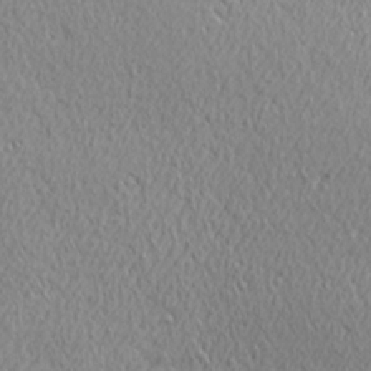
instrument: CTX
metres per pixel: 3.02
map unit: Ave
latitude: 22.0822
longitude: -136.2523
